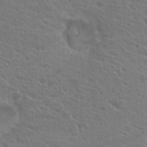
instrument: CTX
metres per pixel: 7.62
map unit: Hto
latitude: 23.1025
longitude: -39.7261
